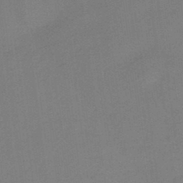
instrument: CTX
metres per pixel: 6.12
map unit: lHb
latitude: -37.9178
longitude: 60.8030
